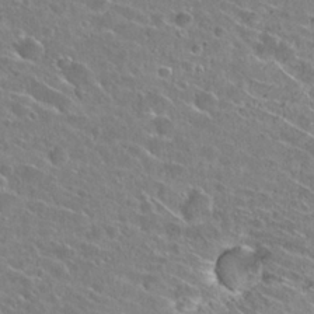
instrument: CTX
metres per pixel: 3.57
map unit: Hto
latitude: 25.4804
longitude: -43.5749
